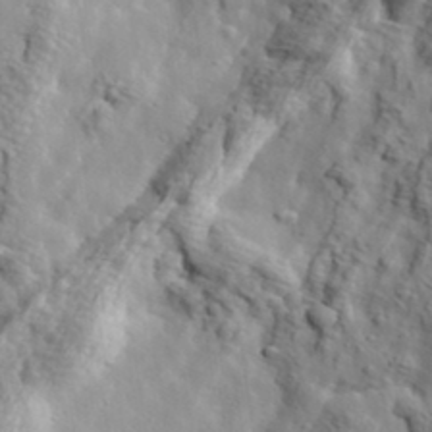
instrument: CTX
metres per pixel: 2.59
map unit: eHh
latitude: 36.3656
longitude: -80.4979
